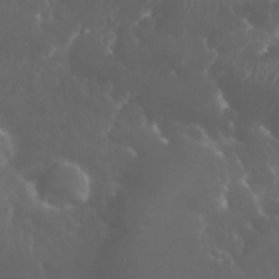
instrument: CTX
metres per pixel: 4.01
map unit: eHh
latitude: 34.1955
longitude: -59.6694
